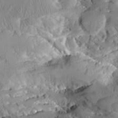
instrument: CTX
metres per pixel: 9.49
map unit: Aa
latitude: 10.5546
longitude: -126.4790
